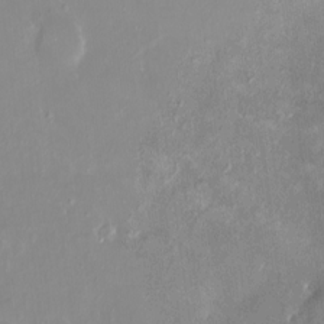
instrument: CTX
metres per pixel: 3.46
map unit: HNhu
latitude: 3.9528
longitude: 7.7666
